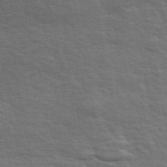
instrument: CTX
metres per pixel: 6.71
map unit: ANa
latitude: 49.0647
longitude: -74.8569
